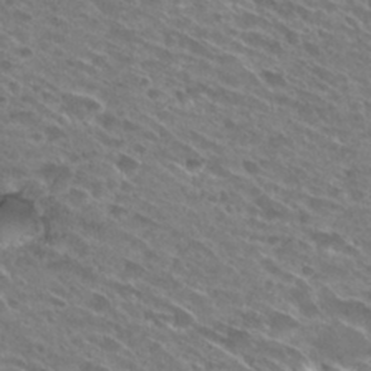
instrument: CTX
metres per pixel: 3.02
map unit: Hto
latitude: 28.8947
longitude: -45.0647
